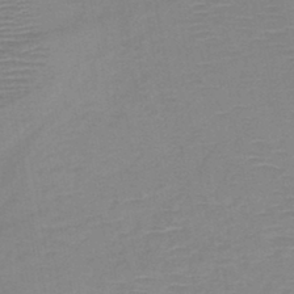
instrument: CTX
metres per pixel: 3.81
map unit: HNb
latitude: -46.5951
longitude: -40.6868
